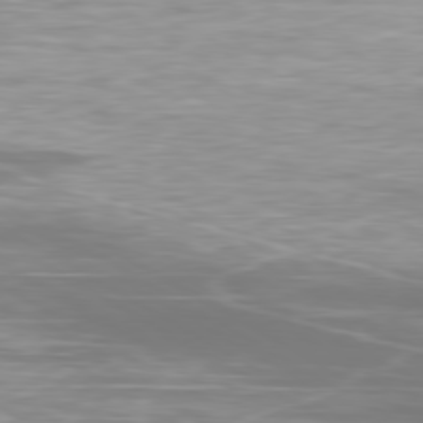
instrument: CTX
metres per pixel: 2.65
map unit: Ap
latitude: -80.3684
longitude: -60.4790
